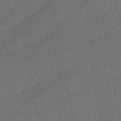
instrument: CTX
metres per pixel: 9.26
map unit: lHb
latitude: -43.8800
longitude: 63.2942
